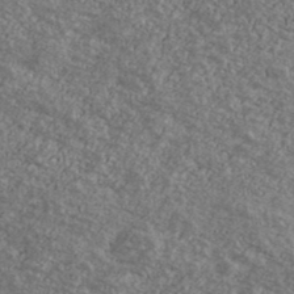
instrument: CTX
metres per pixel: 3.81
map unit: Ave
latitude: 39.6694
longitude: -110.6491
